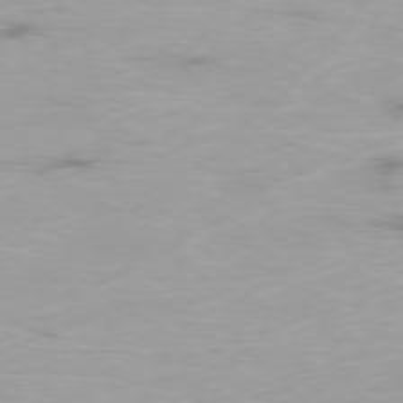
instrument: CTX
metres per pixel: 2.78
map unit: Ap
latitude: -76.8786
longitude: -81.2159
